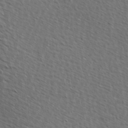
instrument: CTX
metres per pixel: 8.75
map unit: Hve
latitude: 1.7260
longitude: -123.3860
